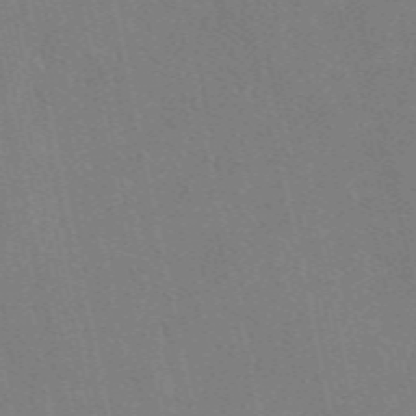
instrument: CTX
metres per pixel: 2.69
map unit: eAb
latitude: 50.0822
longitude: 116.3495
